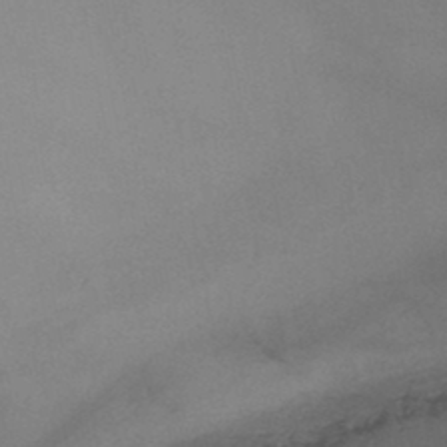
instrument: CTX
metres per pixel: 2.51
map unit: HNb
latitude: -46.9541
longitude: -46.3657
